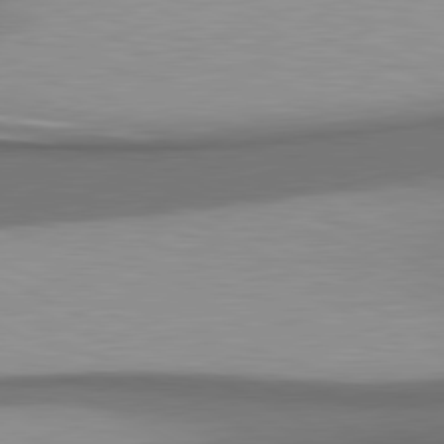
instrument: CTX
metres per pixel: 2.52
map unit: lApd
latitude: 80.9514
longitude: 175.6910
